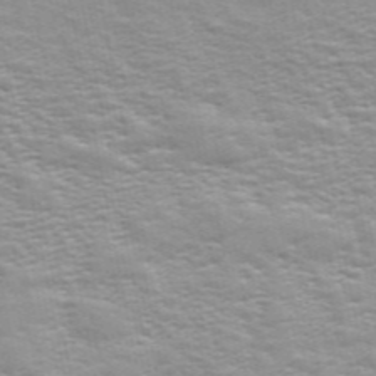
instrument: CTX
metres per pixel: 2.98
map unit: ANa
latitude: 48.7813
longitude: -76.5923
